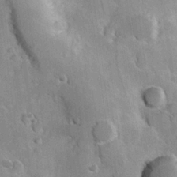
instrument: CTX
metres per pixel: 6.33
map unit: Hve
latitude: 23.8205
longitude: 147.3320
